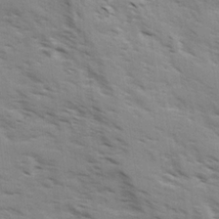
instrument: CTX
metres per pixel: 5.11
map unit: Ave
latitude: 1.4048
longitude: -110.5168
